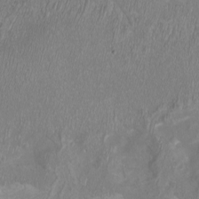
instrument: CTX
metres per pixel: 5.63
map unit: eHh
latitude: -7.1620
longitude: -76.7057
